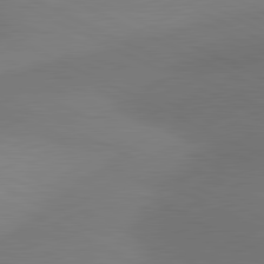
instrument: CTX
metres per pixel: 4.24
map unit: lApd
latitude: 81.0836
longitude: 126.6518
